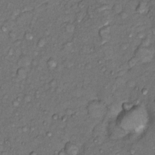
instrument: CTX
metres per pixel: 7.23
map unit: Nhu
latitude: 12.9514
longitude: -29.0647
